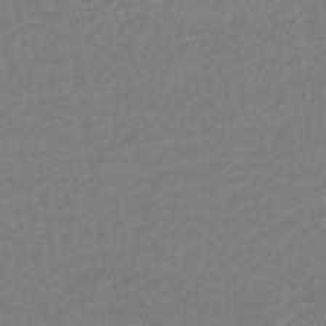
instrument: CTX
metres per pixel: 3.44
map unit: eHb
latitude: -33.8612
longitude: 71.0298
